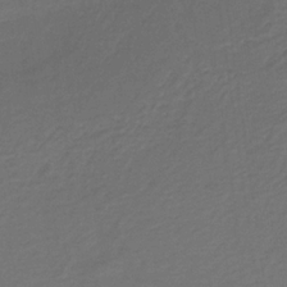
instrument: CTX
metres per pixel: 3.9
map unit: HNb
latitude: -32.7275
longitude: 55.6155
